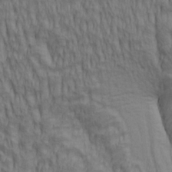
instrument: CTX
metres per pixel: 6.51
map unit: lAa
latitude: 5.2726
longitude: -115.4237
